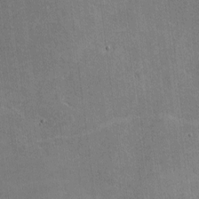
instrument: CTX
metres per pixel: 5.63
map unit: lHvf
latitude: -9.3510
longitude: -101.2159
